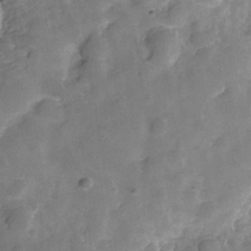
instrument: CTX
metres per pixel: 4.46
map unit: Hve
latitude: -29.3888
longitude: 92.7274
